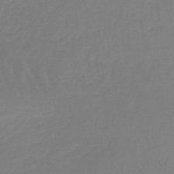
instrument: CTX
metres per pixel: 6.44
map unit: lHb
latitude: -44.7274
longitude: 69.5588
